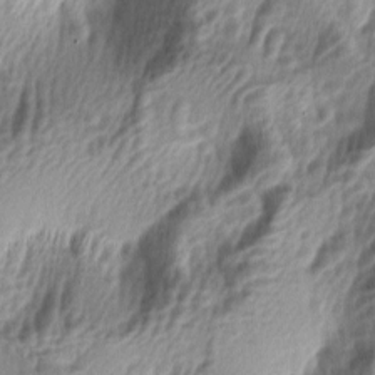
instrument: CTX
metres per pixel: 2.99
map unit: lAa
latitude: -5.1242
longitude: -122.7813
